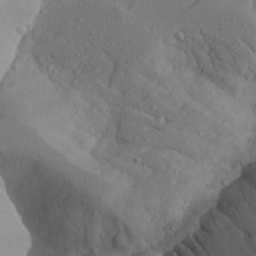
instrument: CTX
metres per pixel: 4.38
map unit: Aa
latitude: 23.9150
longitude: -132.1011
